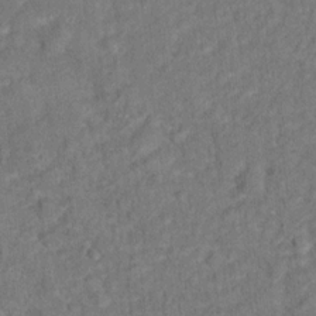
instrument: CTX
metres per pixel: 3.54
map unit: Hto
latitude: 12.4034
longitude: -37.4993
